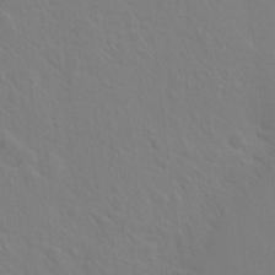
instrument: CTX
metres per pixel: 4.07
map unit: Hto
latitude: 18.2144
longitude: -39.8205
